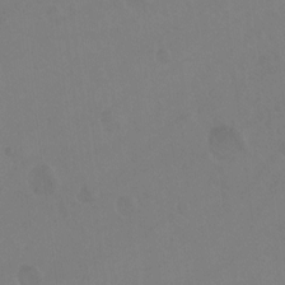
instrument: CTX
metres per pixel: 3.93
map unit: Hto
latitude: -12.8030
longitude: -39.9150
